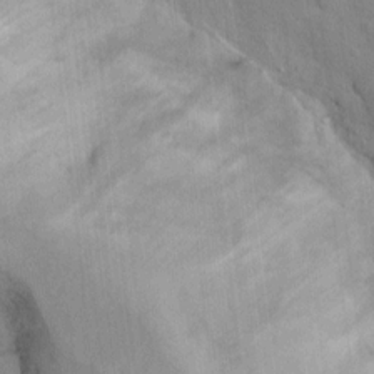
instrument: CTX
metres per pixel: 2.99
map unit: Nhu
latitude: 11.6505
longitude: -27.1025
